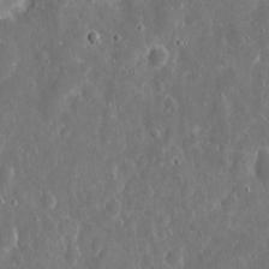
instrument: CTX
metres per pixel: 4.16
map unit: eHh
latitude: 9.7639
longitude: -72.0444
